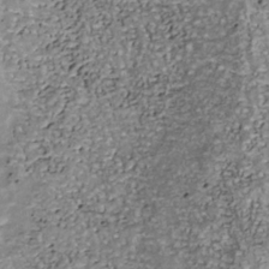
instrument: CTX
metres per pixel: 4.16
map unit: Nhu
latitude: -38.8597
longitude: -80.9514
